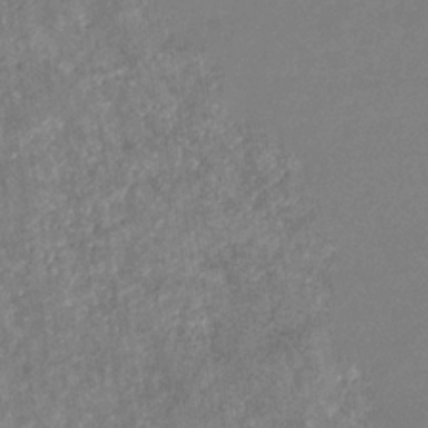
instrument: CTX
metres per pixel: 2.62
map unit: eHb
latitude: -31.3509
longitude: 72.5196
